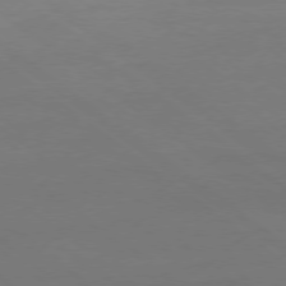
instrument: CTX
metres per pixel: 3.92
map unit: Ap
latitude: -78.8219
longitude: -55.7638
